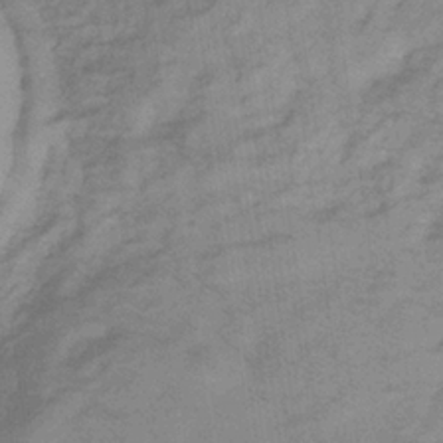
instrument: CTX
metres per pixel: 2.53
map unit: lHb
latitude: -34.8408
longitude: 70.1606
